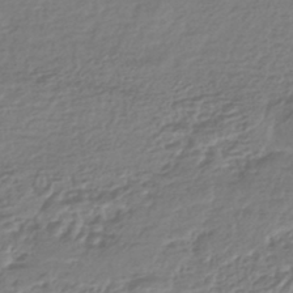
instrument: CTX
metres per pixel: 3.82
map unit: HNhu
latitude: -44.2173
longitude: 96.9920
